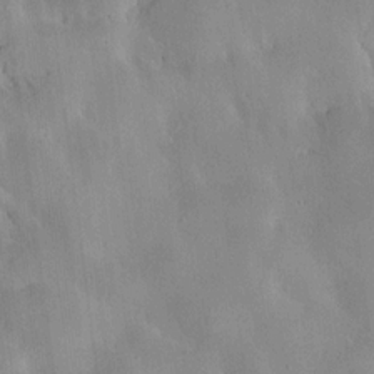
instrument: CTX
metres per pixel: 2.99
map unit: HNhu
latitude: 10.8947
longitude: 9.2943
